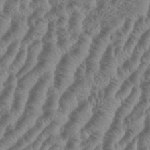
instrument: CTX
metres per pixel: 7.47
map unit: eHh
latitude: 37.2159
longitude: -136.4790
